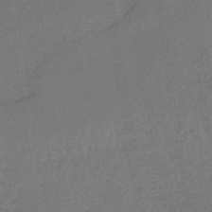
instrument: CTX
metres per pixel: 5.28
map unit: lHb
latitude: -44.6330
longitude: 64.5763
